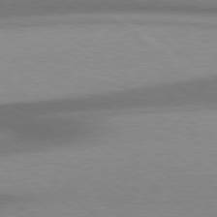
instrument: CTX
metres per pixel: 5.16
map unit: Hpe
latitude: 78.7435
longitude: -134.2900
